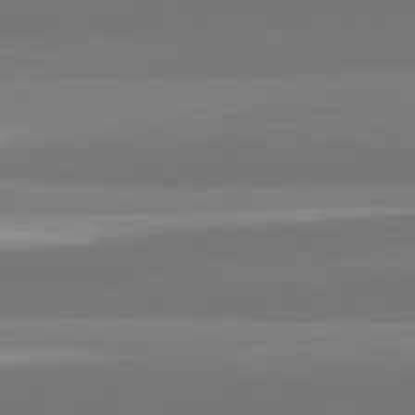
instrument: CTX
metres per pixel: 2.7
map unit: lApd
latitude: 82.3467
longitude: 151.0109
